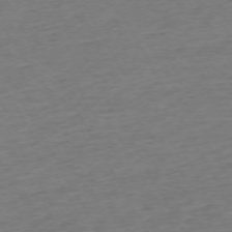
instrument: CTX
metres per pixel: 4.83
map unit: Ap
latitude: -72.4629
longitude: -69.6127
